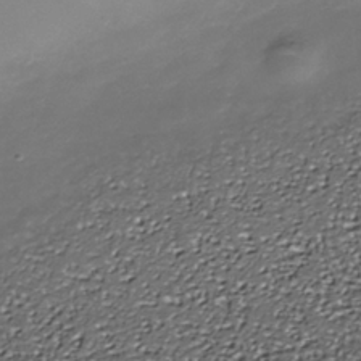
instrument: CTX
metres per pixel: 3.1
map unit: Nhe
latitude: -37.4643
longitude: -87.1592
